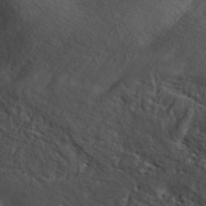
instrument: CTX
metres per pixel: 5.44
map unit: ANa
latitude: 43.2537
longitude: 29.2754
